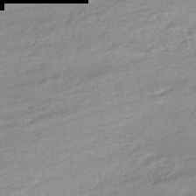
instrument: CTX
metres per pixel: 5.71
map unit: Nhe
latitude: -45.9367
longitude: 152.5762
